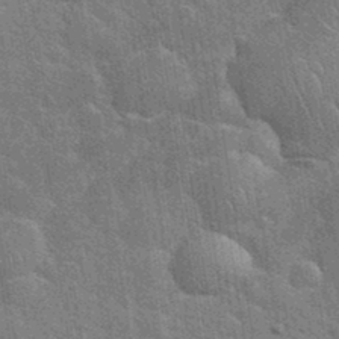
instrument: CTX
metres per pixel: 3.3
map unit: eHh
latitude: 35.6316
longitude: -65.4993
